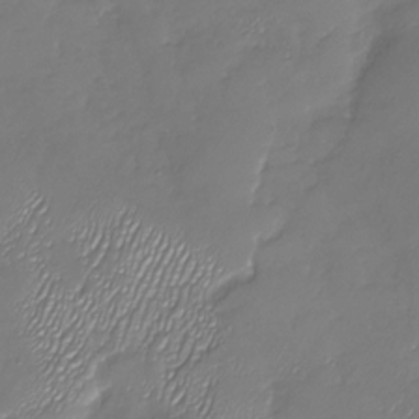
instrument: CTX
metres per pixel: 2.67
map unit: Nhu
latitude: -27.5210
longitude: -59.5560
